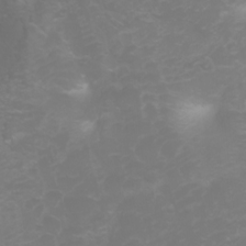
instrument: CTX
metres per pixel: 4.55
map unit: Ht
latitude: -2.8596
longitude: -61.1970
